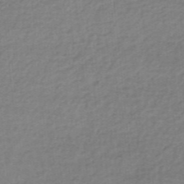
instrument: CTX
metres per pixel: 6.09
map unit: lHb
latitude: -35.4643
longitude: 60.2928
